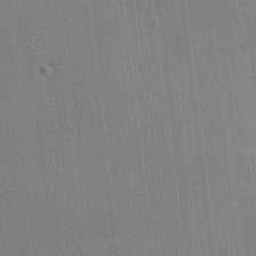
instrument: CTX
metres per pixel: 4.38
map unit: HNhu
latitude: 9.0836
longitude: 15.5210
